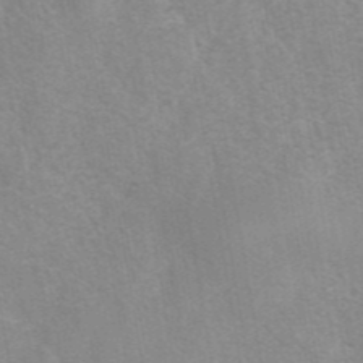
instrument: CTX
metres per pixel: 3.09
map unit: eAb
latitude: 42.2523
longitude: 107.1242
